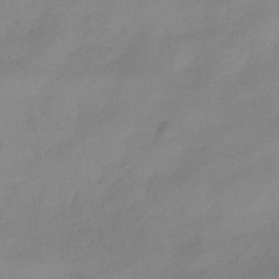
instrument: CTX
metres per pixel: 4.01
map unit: HNhu
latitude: -39.2565
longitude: 95.2942
